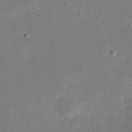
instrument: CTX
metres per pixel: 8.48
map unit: eHh
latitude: 24.4978
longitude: -68.7624
